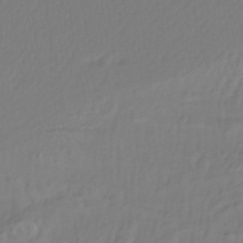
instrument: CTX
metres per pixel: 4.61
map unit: lHb
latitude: -43.4832
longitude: 77.4643
